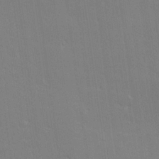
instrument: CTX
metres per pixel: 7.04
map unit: Hve
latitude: 25.2348
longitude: -93.7449
